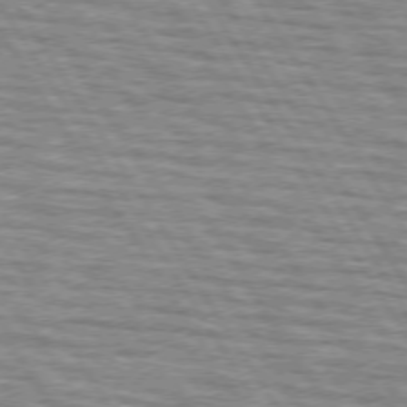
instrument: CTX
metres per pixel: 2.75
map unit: lApd
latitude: 73.6883
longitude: -72.5735
